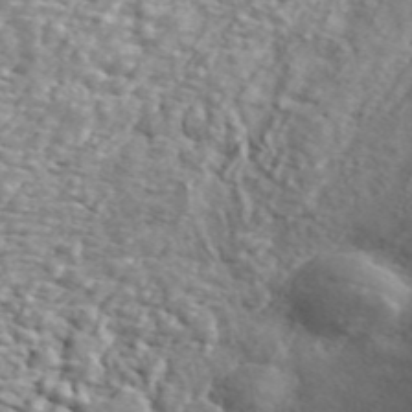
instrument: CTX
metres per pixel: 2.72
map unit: ANa
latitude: 45.1025
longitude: 23.7478
